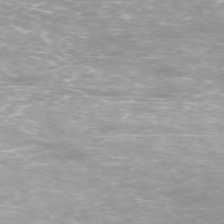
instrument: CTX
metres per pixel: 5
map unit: Ap
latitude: -74.8219
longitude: -75.8205
